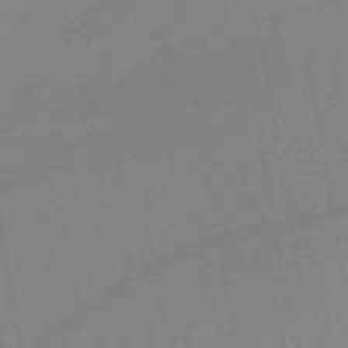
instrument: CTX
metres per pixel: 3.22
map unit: lHb
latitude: -49.2943
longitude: 74.6708
